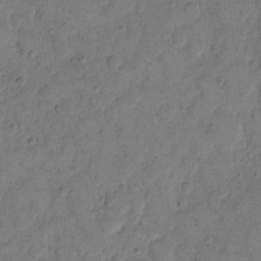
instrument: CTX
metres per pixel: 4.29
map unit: eHh
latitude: 11.8395
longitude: -65.1025
